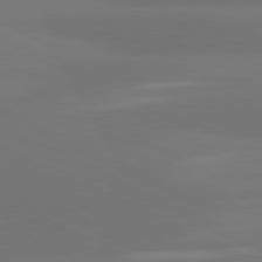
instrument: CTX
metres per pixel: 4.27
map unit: lApd
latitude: 80.9703
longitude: -165.3293
